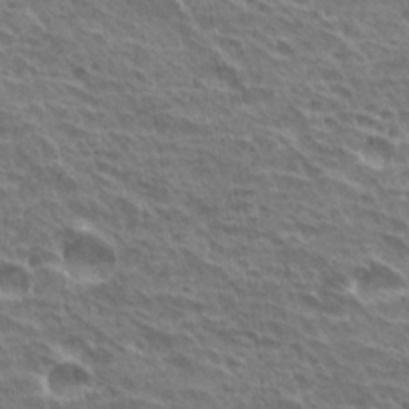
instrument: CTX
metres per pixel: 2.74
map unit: Hto
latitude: 30.8191
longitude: -41.9150
